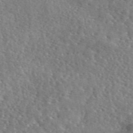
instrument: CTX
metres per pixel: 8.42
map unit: eAb
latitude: 45.6694
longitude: 111.3509
